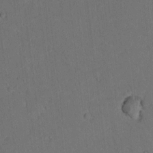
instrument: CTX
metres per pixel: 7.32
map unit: lAvf
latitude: 9.5371
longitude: 167.8422
